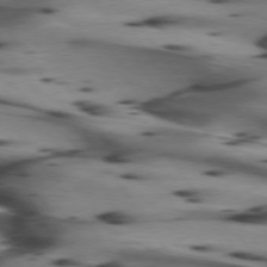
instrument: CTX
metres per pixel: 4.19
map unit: lApd
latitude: 74.7624
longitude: -64.3467
